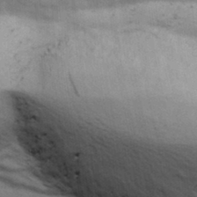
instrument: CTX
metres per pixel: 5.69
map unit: Ave
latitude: 13.0081
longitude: -102.7057
